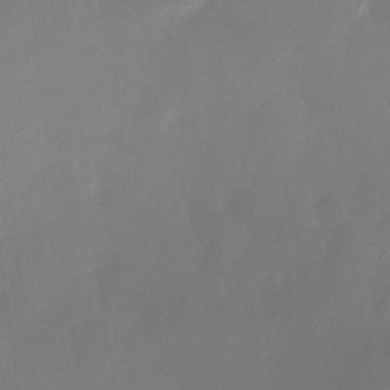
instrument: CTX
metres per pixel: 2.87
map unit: Nhu
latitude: -23.5588
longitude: -71.2159
